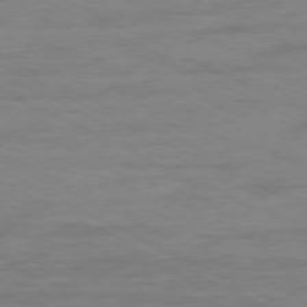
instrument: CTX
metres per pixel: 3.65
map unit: Ap
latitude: -80.0283
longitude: -105.1215
